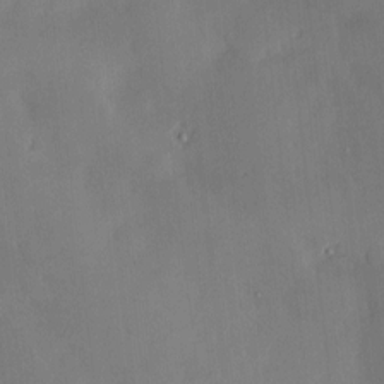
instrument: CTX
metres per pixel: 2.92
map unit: Htu
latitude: -8.8219
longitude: 176.1228
